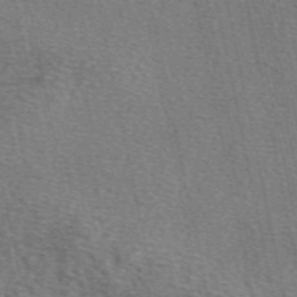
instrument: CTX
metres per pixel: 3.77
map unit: eAb
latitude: 50.5356
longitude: 107.6722
